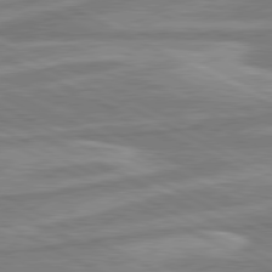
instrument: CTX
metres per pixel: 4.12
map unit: lApd
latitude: 80.5357
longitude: -174.8191
